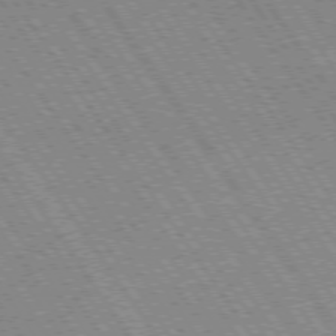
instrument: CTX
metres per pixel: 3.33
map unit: Hpe
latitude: 73.3860
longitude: -141.8961
